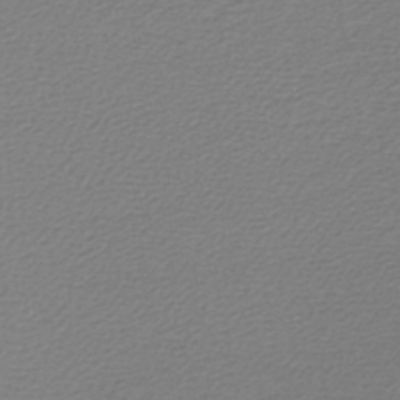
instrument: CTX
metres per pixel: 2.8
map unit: lHb
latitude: -44.8975
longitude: 74.9542
